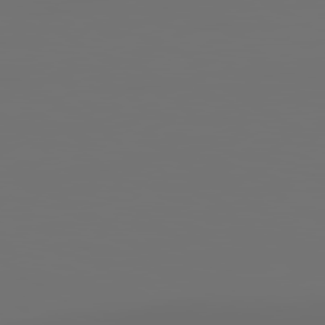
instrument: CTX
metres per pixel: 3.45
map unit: lApd
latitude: 79.8017
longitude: 160.5196
